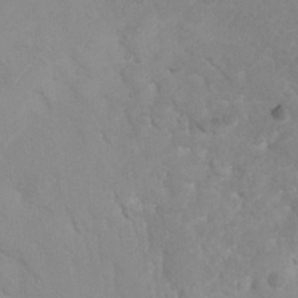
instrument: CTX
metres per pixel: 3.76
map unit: Ht
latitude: 3.6883
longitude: -27.9150
